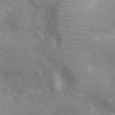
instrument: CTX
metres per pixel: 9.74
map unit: Nhu
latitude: -14.8597
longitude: -25.3481
